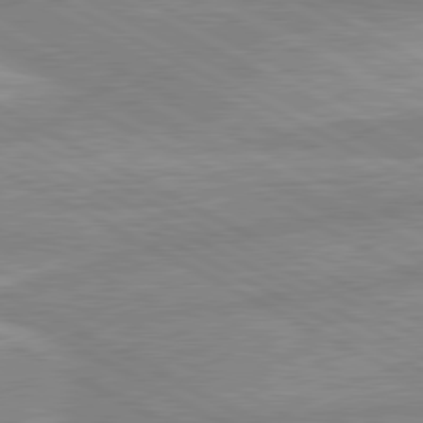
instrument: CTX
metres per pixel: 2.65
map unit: lApd
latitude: 80.4790
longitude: -169.2537
